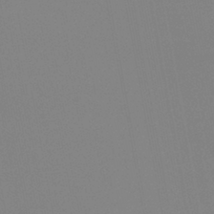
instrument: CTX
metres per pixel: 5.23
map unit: eHb
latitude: -37.3131
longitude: 74.5385
